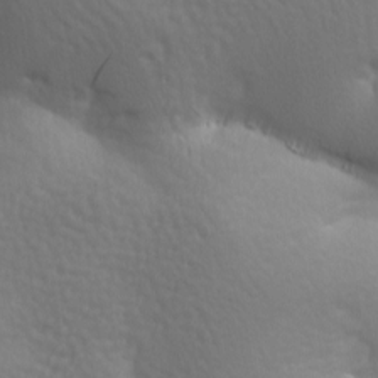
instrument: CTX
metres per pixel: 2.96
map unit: lAa
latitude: -8.7652
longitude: -125.8583
